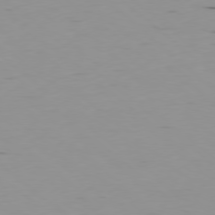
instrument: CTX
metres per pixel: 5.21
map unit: Hpe
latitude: -78.7841
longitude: 12.1228
